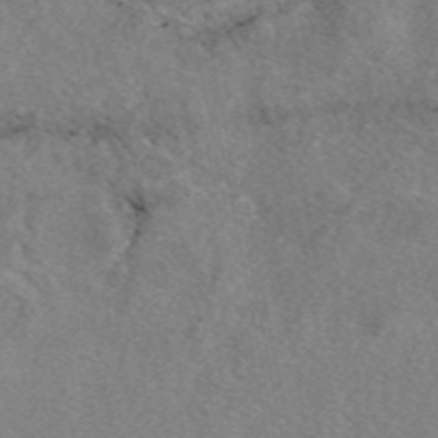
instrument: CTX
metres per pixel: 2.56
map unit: eAb
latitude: 48.5168
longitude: 110.1227
